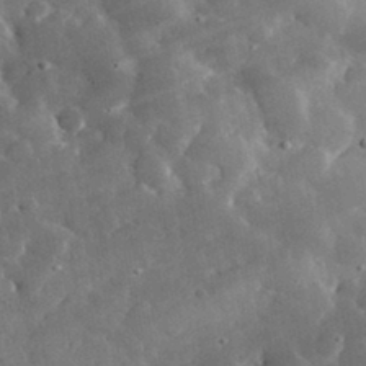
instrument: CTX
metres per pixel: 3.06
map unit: lHvf
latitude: 33.2159
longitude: -87.0080
